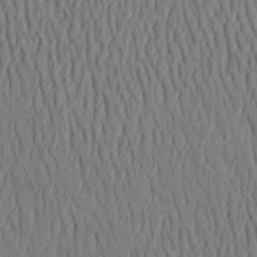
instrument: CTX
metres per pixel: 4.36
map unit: Aa
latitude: 30.9892
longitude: -142.4223
